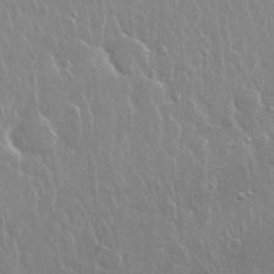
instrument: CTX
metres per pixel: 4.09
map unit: Nhu
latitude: 28.6112
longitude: -62.4790
